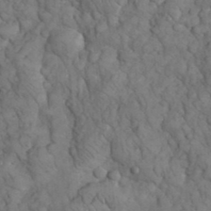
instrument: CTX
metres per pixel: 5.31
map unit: eHh
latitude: 32.8002
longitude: -66.6112
